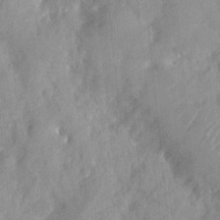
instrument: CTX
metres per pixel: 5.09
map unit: Nhu
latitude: 4.4223
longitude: -18.1200
